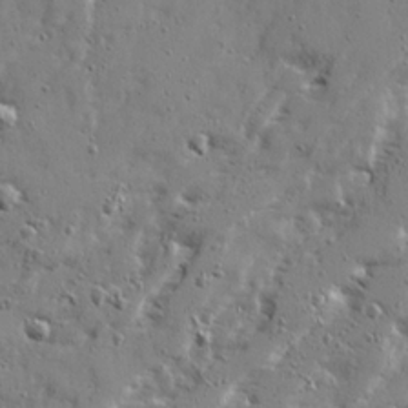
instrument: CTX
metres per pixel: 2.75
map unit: Ave
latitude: 22.4412
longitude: -131.3104
